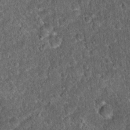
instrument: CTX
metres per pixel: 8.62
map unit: Hto
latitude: 15.6883
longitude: -34.7246
